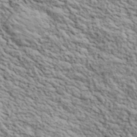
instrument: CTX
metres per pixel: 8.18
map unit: lHvf
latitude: 39.5938
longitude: -89.1026
